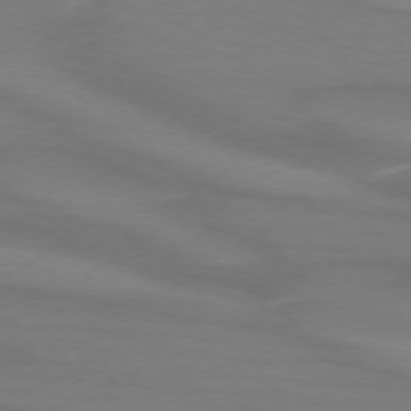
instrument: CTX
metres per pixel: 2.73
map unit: lApd
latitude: 73.8584
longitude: -62.1389
